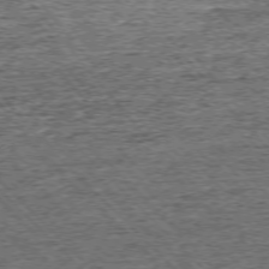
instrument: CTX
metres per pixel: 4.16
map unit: Ap
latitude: -75.6722
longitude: -91.6127
